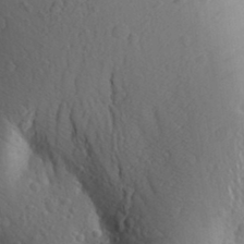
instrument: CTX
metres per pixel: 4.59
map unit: Aa
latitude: 26.6302
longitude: -149.1214
